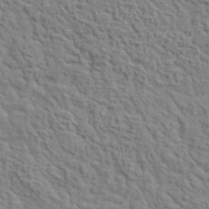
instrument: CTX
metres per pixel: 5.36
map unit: lHvf
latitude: 35.9717
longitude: -85.7261
